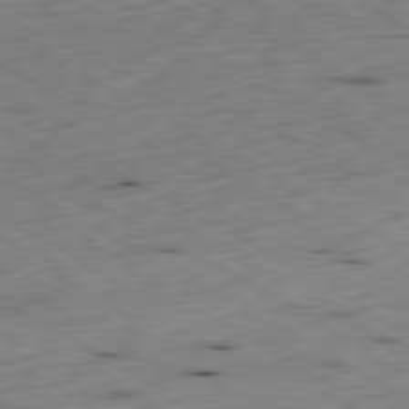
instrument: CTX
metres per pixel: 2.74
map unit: Ap
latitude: -80.6330
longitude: -71.7261
